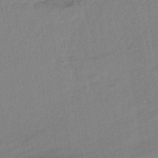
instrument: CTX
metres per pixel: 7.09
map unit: lHb
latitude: -40.5574
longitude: 67.8422
